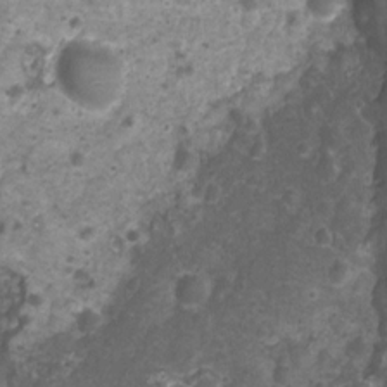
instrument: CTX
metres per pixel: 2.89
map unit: Nhu
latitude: 2.6868
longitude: -15.7828
